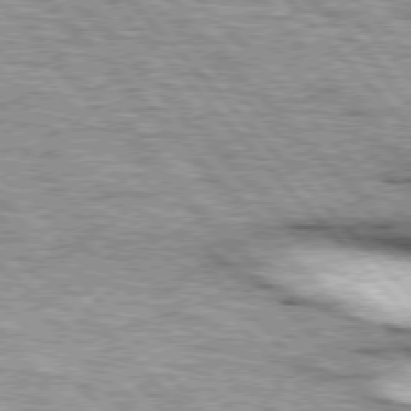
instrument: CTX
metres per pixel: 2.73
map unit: lApd
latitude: 76.0444
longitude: -83.2159
